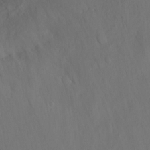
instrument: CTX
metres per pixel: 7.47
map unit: Ht
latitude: 2.4412
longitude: -34.5168
